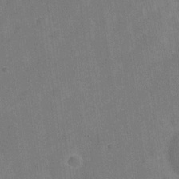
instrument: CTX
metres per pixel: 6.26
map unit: Hve
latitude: -28.3495
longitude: 92.9353
